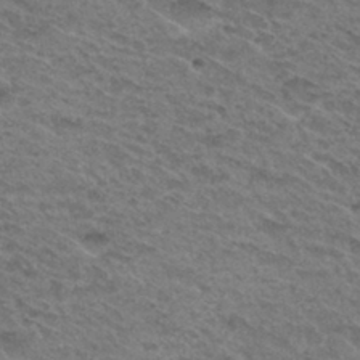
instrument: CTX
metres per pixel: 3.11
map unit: Hto
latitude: 31.3293
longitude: -47.4616
